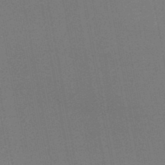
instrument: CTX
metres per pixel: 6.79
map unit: HNb
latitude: -47.1998
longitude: -39.4426
